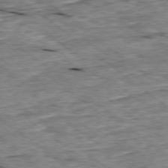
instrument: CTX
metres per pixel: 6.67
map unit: Ap
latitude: -78.9730
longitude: -86.7624
